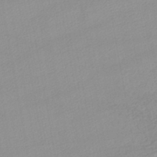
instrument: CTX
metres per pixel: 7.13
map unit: lHb
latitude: -44.1795
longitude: 67.2187
